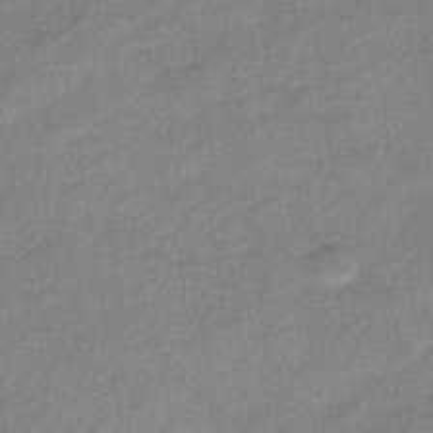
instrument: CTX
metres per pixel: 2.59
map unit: eHb
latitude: -39.0109
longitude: 80.2551
